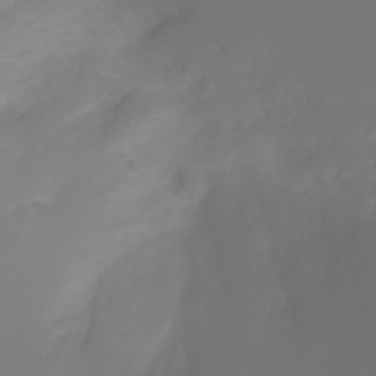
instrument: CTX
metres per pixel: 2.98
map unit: Ht
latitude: -2.7841
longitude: -61.3670
